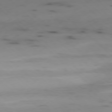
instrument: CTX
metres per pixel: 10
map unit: Ap
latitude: -78.5007
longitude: -62.0633
